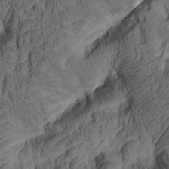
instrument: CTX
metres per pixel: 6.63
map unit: lAa
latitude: 5.1970
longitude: -115.2348
